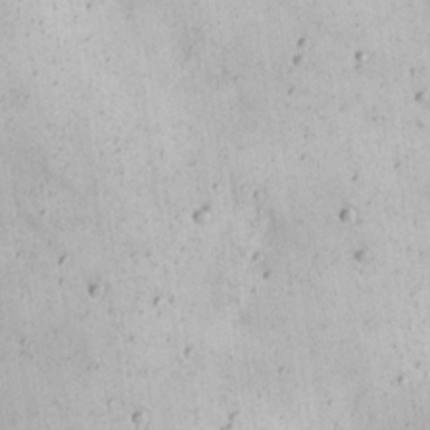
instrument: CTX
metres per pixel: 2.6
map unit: Nhu
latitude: 22.2900
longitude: -68.9325
